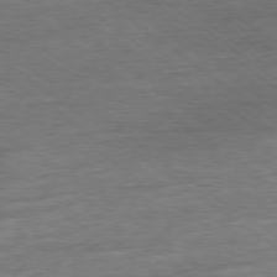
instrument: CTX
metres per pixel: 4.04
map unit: Ap
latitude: -78.2361
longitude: -82.0822
